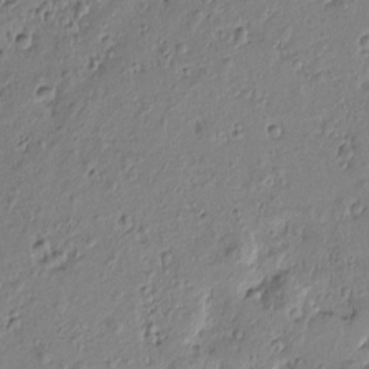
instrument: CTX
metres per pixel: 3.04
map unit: Htu
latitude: 0.5923
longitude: -175.4804
